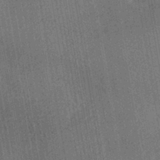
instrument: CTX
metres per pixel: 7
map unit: HNhu
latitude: -42.8030
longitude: 96.2929
